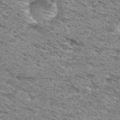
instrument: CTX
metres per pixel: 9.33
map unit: Hto
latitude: 30.1389
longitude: -46.3090
